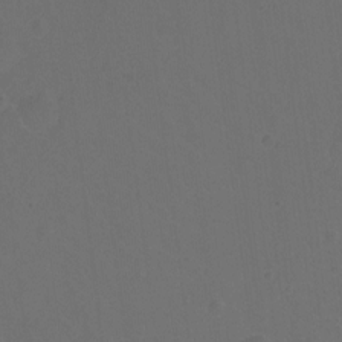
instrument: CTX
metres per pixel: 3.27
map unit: Hto
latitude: -10.9353
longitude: -37.6883
